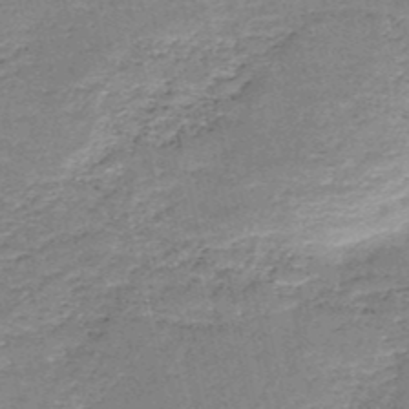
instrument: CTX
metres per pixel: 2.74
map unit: HNb
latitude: -50.4629
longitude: -40.8946
